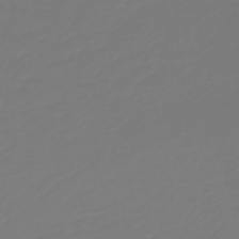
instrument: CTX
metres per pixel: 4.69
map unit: HNb
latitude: -46.6329
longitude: 56.4440
